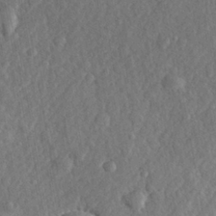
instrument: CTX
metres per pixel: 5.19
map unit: lHvf
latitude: 23.3293
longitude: 143.5588
